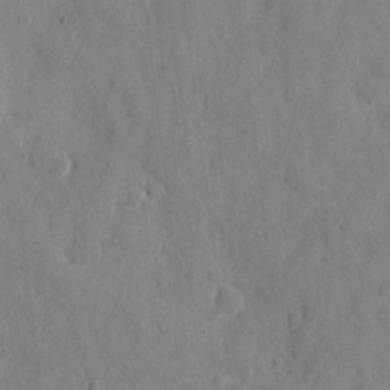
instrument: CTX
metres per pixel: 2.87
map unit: eHh
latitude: 9.9717
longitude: -67.4615
